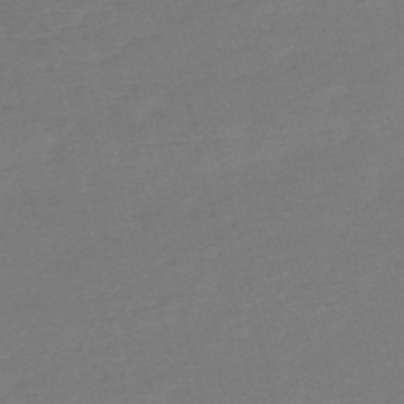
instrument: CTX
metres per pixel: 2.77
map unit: HNb
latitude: -55.3888
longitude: -40.5923
